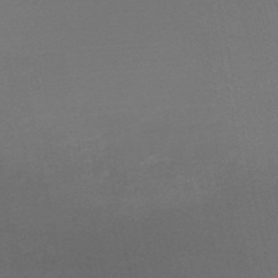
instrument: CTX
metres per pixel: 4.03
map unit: HNb
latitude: -50.8597
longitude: -42.9514
